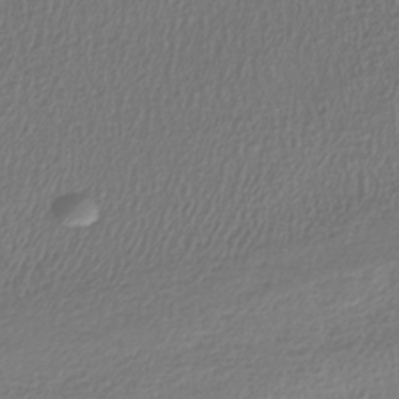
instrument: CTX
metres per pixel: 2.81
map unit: lHb
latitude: -40.7085
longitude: 73.5021
